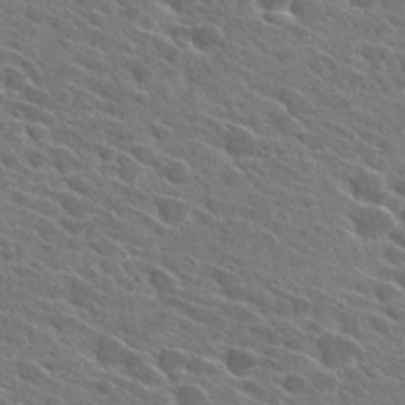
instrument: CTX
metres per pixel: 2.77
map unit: Hto
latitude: 27.5182
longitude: -42.7435
